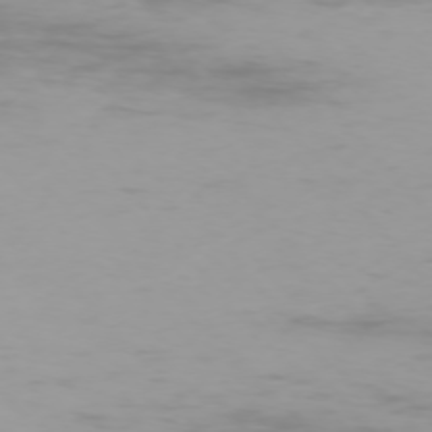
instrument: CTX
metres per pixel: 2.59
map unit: Ap
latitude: -75.9367
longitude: -83.2725
